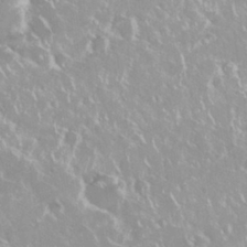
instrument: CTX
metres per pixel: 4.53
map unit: Nhu
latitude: 28.8569
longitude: -61.2348
